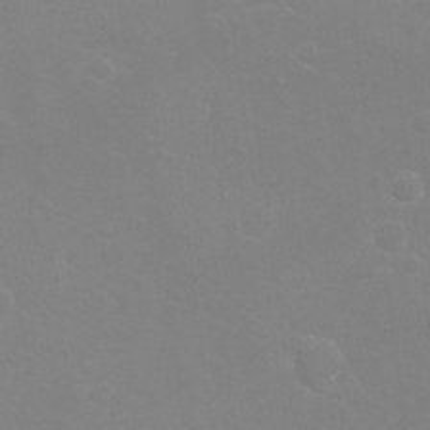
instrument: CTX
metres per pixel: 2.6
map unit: Hto
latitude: -7.2943
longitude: -38.5924
